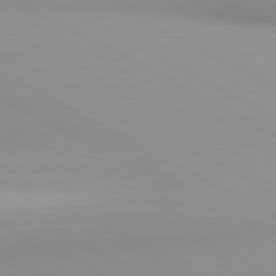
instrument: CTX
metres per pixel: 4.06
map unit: lApd
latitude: 80.7435
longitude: 135.2565
